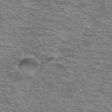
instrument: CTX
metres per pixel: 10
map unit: Hto
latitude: 37.2159
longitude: -43.5749
